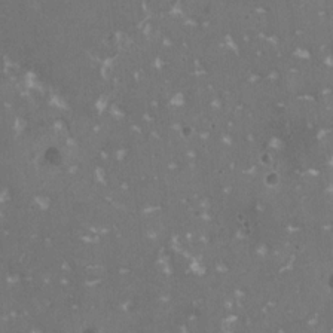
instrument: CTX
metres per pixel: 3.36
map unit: HNhu
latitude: 1.2537
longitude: 6.8408
